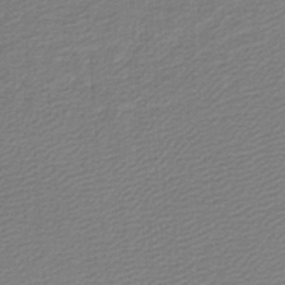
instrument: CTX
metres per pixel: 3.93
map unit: lHb
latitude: -46.8975
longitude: 63.8233
